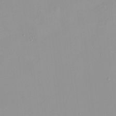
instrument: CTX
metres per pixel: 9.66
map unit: HNhu
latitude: -0.5385
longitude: -5.4804
